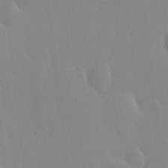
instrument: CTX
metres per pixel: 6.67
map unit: HNhu
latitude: 6.0822
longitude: 1.0487
